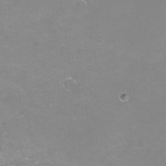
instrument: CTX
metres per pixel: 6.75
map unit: Nhu
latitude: -12.5007
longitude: -60.3278
